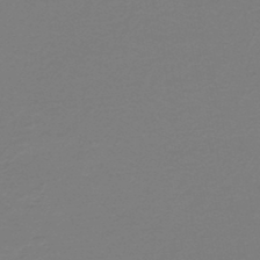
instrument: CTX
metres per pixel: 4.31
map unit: HNb
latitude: -46.3684
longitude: 53.8989
